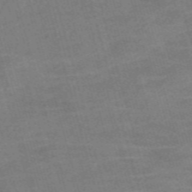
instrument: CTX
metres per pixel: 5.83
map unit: Nve
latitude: -58.7652
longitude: 65.1809
